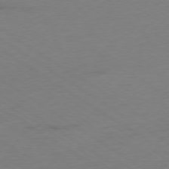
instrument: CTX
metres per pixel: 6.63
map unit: Ap
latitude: -78.3495
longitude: -58.5735
